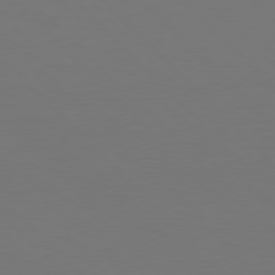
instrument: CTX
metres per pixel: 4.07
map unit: Hpe
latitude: 77.3292
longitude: -167.4426
